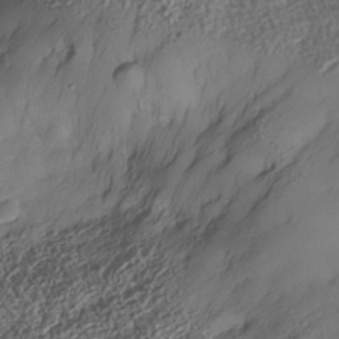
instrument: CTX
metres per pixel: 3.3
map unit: Nhe
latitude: -35.8989
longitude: -144.6868
